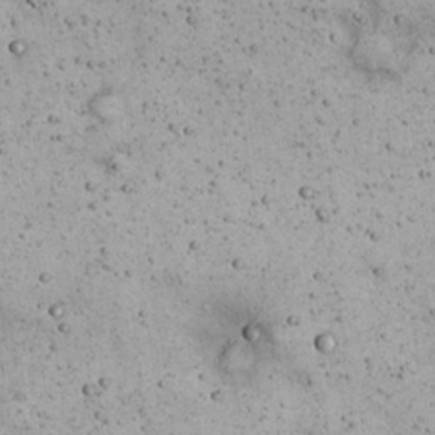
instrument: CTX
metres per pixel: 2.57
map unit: eHh
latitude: 22.1767
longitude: -65.4615
